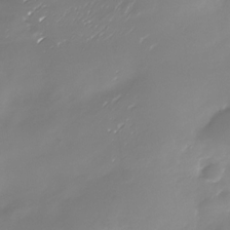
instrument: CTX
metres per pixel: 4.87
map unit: Nhu
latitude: -29.7100
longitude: -77.7260
